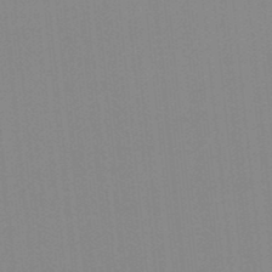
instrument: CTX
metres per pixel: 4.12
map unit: lHb
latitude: -48.7463
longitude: 81.2943
